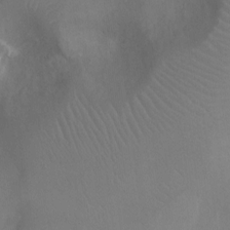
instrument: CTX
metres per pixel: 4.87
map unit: Nhu
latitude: -10.9731
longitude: -21.7072
